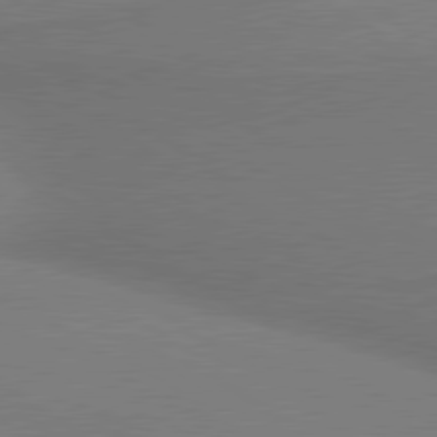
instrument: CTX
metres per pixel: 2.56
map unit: lApd
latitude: 79.9906
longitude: 178.7274
